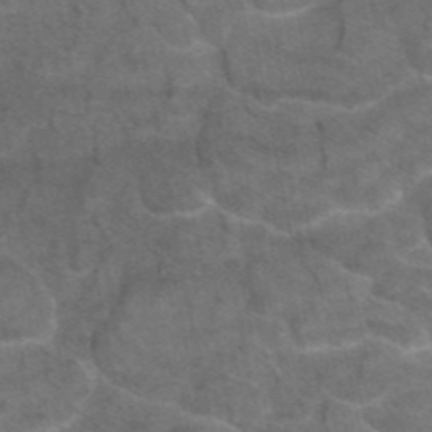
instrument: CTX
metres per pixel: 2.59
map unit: eAb
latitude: 46.3468
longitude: 101.8800
